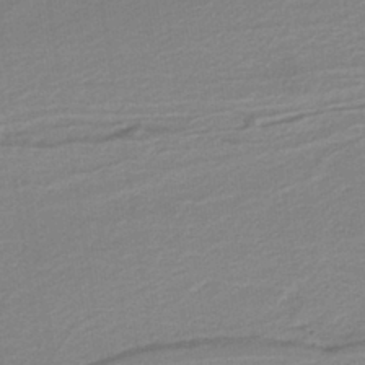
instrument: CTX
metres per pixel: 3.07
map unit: HNb
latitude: -37.5966
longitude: 56.7085
